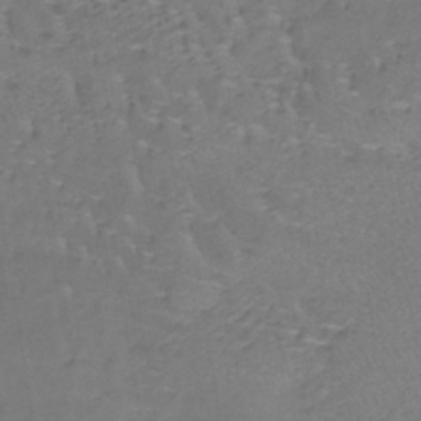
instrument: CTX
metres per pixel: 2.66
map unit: lHb
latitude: -38.5385
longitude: 60.9731
